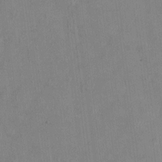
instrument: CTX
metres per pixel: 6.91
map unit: HNhu
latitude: 0.7624
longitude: -5.4426
